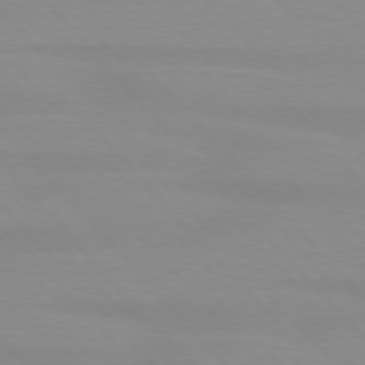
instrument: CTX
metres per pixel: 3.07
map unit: lApd
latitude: 76.4601
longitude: -84.4223
